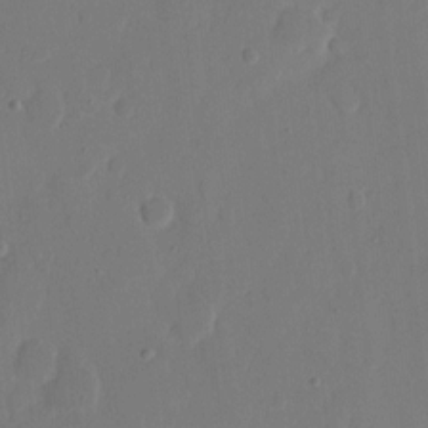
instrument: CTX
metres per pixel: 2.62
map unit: eHh
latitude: 9.6505
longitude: -67.9150
